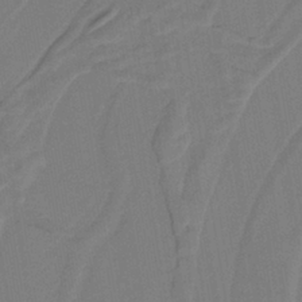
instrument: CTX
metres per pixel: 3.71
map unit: lHb
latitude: -38.0472
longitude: 56.3684
